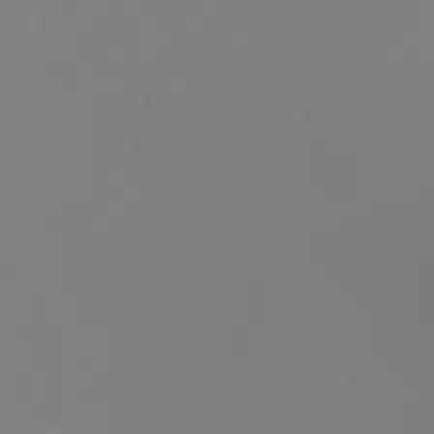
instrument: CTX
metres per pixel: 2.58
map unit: Ht
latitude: -4.5384
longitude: -60.8191
